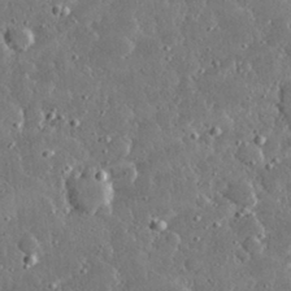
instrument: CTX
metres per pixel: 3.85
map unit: lHvf
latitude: 30.6680
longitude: -93.8016
